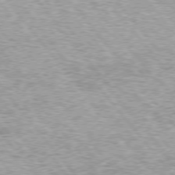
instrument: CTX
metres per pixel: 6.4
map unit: lApd
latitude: 75.1214
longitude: -76.9136
